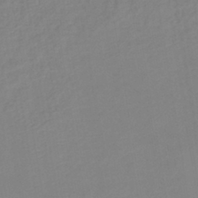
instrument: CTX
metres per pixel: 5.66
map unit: lHb
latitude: -40.5951
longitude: 74.5763
